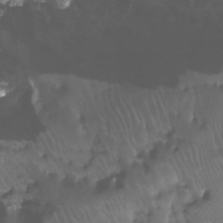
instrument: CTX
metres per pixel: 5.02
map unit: Ht
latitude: -15.5777
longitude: -43.7450
